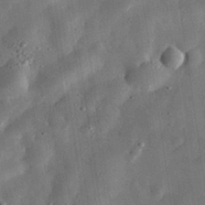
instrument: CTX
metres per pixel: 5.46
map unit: eHh
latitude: 32.4034
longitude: -77.0080
